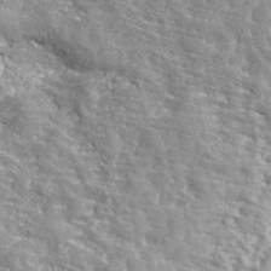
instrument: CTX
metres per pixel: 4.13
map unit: ANa
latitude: 42.4412
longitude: -87.4993
